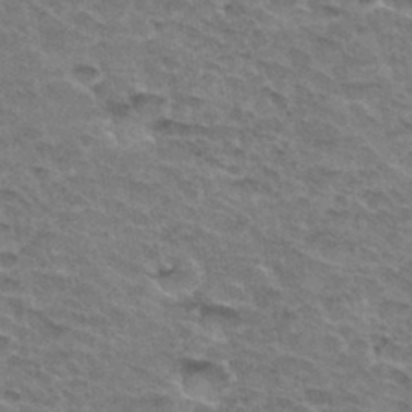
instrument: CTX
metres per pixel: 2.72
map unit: Hto
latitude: 32.8758
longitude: -47.0459
